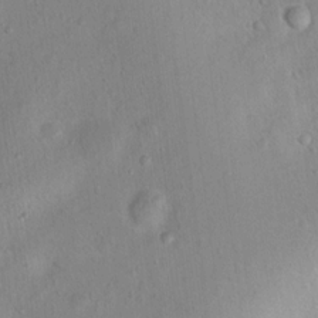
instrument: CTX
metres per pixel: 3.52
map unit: Nhu
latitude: 13.5371
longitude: -36.9892
